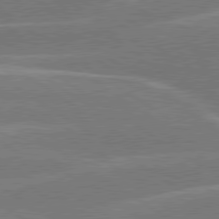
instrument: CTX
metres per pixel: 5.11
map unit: lApd
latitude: 79.7828
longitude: -130.4601
